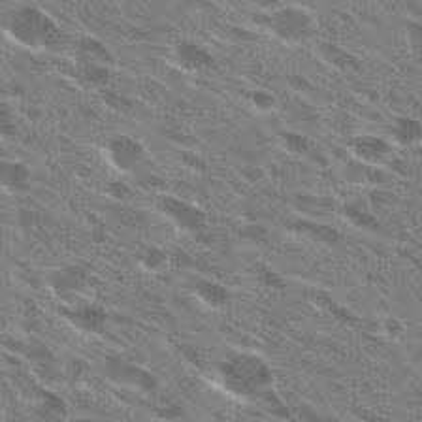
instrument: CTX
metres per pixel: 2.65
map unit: Hto
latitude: 27.3860
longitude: -44.4412
